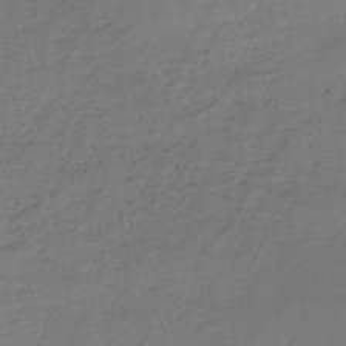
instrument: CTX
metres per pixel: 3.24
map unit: HNb
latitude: -45.7667
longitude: -35.5371
